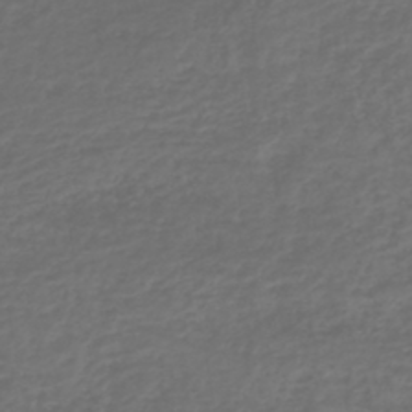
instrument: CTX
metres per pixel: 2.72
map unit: lHb
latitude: -43.8044
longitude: 71.7478
